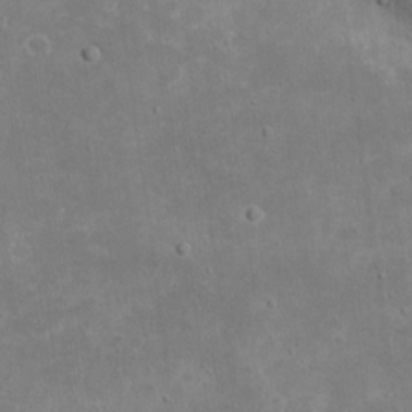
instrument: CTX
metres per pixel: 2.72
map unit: eHh
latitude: 18.3467
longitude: -72.3846
